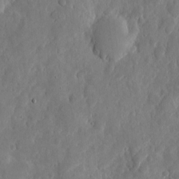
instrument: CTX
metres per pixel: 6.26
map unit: eHh
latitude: 7.1403
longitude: -72.7058
